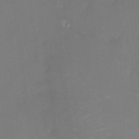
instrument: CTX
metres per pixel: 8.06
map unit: HNhu
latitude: 6.6868
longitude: 5.3509
